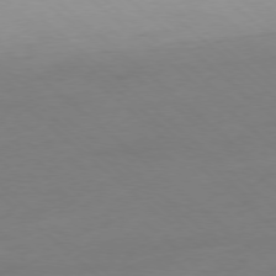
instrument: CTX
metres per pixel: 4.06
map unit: Ap
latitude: -78.3495
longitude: -57.2536
